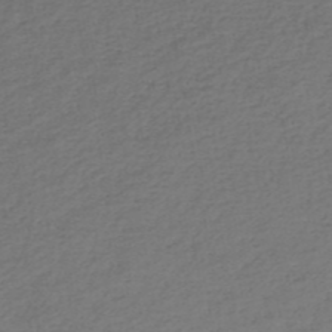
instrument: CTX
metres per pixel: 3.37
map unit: HNb
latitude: -52.2550
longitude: -52.5924
